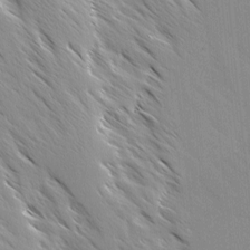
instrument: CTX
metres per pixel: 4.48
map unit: Ave
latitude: -1.1243
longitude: -112.4979
